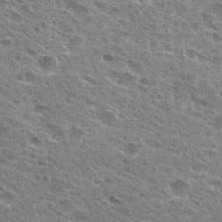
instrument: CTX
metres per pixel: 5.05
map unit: Hto
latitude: 27.2915
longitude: -45.6694
